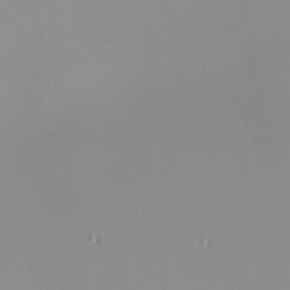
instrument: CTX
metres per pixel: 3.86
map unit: Nhu
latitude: -0.0094
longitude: -77.7260
